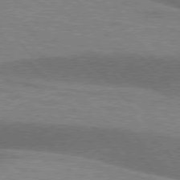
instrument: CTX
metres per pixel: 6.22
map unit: lApd
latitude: 76.4223
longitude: -63.0081
